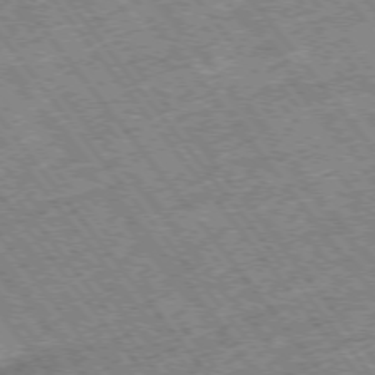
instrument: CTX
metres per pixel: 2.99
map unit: Hpe
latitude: -75.3888
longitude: -20.4979
